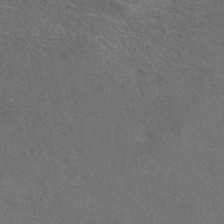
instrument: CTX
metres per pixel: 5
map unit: eAb
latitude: 42.1200
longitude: 108.1984
